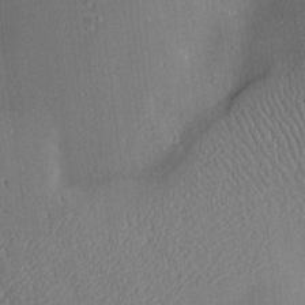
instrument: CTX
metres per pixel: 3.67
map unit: Aa
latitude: 15.1026
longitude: -147.7450
